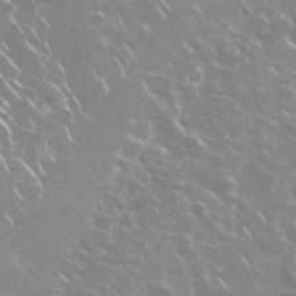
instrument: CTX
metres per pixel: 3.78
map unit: Nhu
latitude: 28.8947
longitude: -60.7624
